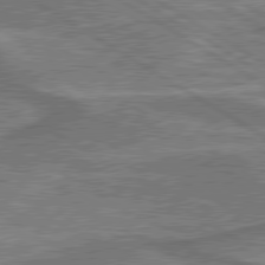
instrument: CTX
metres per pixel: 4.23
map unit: lApd
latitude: 79.8206
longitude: 172.0094
